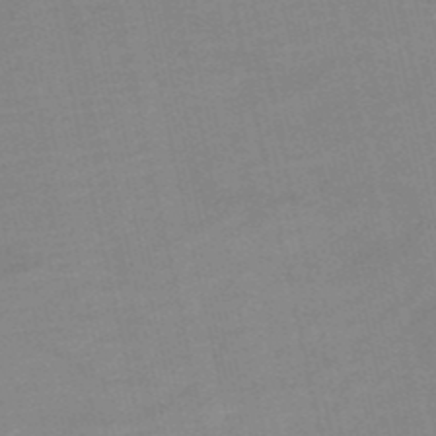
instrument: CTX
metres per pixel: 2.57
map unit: HNb
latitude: -52.5195
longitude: -47.9717
